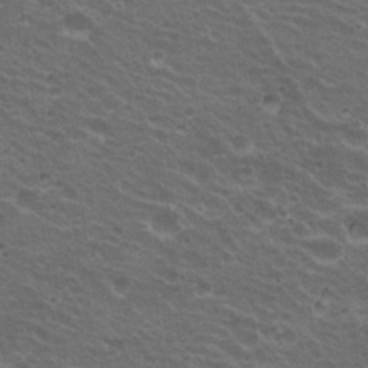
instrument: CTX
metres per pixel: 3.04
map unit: Hto
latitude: 19.9906
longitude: -32.5924
